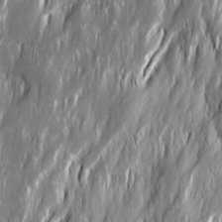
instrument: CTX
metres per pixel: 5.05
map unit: Ave
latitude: 15.1026
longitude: -135.4237
